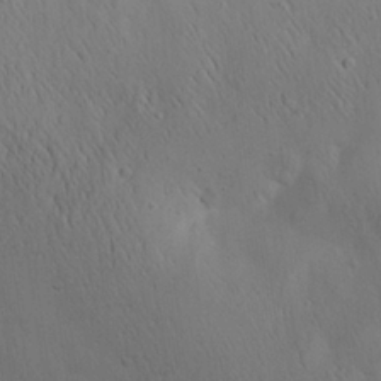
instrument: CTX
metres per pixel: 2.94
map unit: Aa
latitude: 25.7638
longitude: -142.3845
